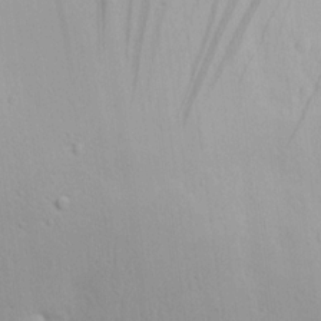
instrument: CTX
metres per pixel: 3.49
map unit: eHh
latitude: 18.2900
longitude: -72.6680
